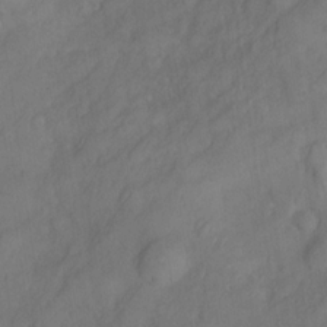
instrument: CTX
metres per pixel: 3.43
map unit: Nve
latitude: -26.5384
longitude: -148.4034
